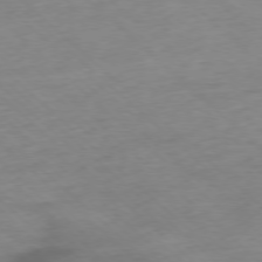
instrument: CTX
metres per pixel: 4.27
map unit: Ap
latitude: -77.5777
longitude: -91.4237
